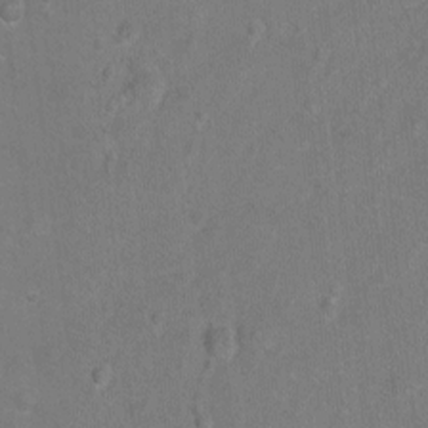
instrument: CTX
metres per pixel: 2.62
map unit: Hto
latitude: -6.9730
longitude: -35.7638
